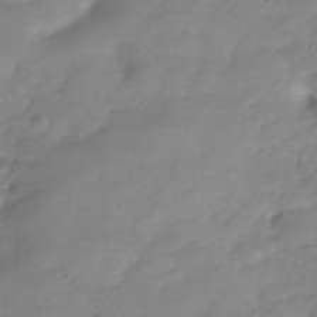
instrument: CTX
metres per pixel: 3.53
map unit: Hve
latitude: -32.2362
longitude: 91.8990
